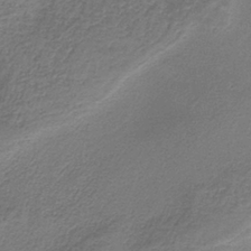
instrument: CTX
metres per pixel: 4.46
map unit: HNb
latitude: -36.5951
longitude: 53.8989
